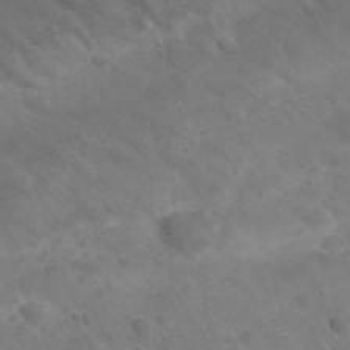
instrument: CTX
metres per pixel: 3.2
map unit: Nhu
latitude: 26.3089
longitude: -54.4412
